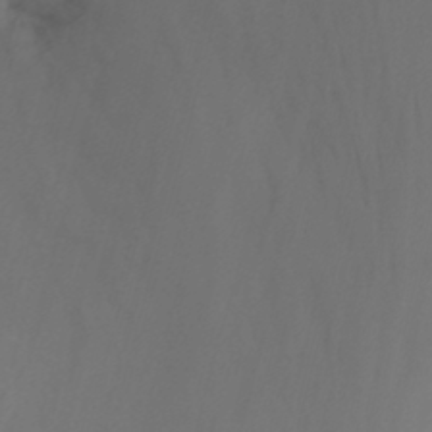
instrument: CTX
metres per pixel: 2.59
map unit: Nhu
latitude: -14.4818
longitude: -55.9528
